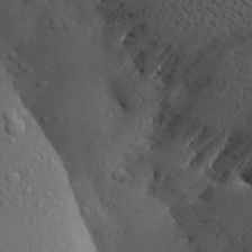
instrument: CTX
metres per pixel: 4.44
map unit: Aa
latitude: 22.8758
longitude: -146.4412
